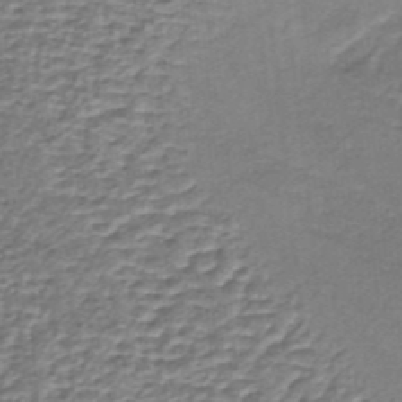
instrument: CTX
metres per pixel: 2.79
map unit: lHb
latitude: -37.0297
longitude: 58.8974
